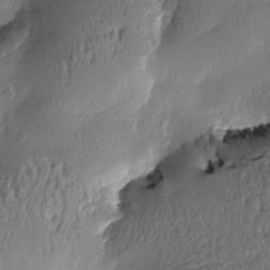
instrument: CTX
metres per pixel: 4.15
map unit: Htu
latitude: -2.7274
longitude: -177.5371
